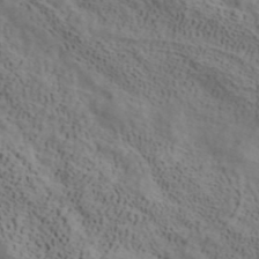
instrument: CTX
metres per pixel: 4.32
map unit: ANa
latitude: 41.9150
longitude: 14.7652
